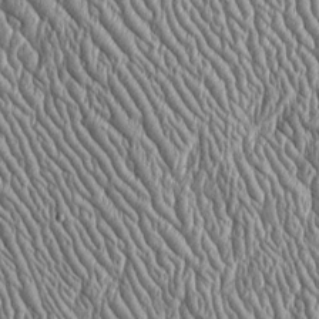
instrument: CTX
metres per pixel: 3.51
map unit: Htu
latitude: -4.1039
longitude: 158.7463
